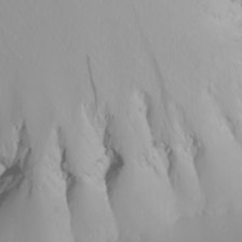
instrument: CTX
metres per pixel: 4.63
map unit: Nhu
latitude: -5.0108
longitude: -94.1578
